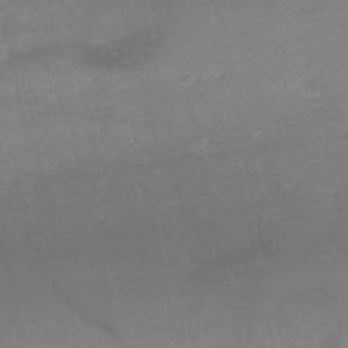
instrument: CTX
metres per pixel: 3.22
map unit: HNb
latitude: -49.5399
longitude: -43.3482
